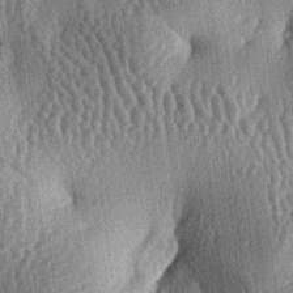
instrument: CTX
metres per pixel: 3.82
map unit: lAa
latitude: -6.8975
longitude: -127.8395
